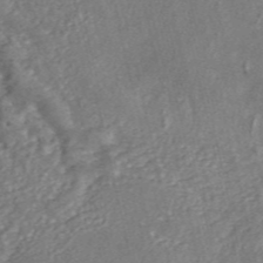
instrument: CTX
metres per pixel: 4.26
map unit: ANa
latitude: 46.4412
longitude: 24.9164
